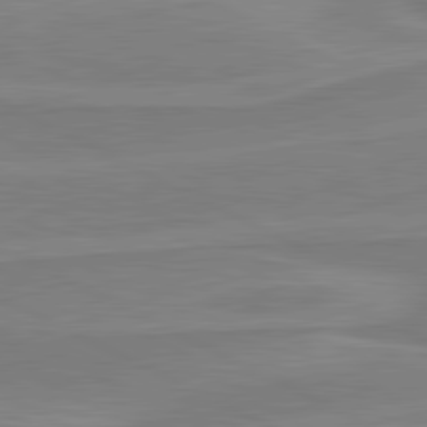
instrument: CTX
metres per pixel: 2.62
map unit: lApd
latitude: 81.2726
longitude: 171.0298
